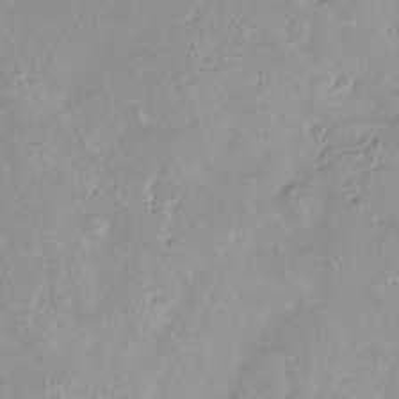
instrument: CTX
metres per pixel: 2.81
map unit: Nve
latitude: -8.0094
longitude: 174.5006
